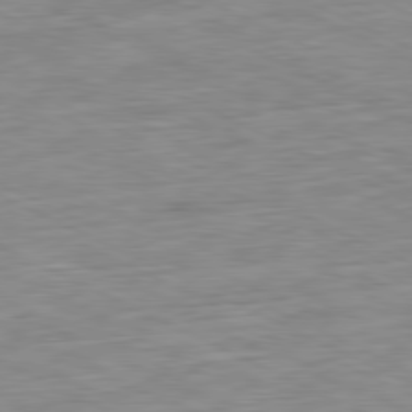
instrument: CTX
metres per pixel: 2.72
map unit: Ap
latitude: -81.0865
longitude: -72.0444
